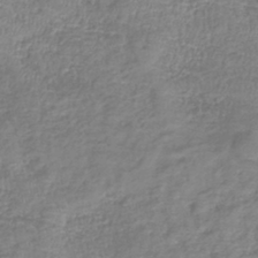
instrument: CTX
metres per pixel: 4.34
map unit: lHb
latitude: -41.1242
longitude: 75.7856
